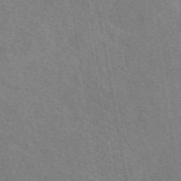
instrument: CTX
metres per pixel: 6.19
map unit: eAb
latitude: 50.2711
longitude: 115.5966
